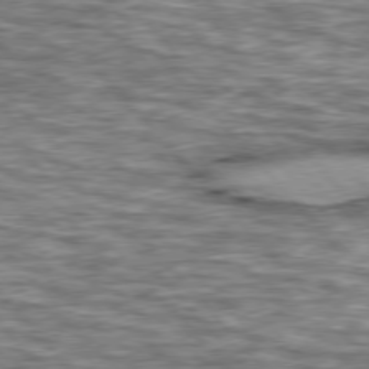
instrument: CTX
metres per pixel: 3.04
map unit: lApd
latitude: 76.6490
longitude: -49.6316
